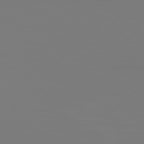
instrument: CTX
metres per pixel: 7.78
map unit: Hpe
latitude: 77.5938
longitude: -136.1200
